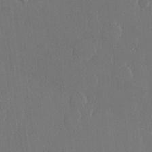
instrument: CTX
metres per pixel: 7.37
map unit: lHvf
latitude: 22.1389
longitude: 146.7274
